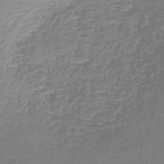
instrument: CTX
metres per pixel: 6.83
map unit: lHb
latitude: -44.0472
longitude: 58.9352
